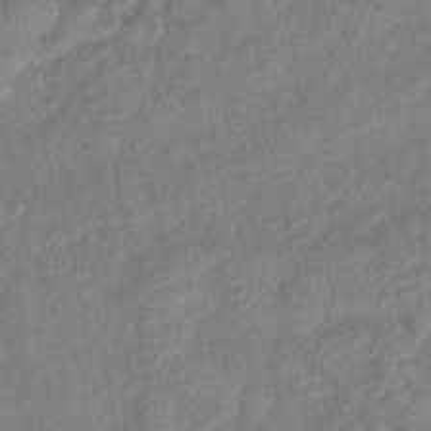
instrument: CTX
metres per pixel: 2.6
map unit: eHb
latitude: -39.8989
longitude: 77.9178
